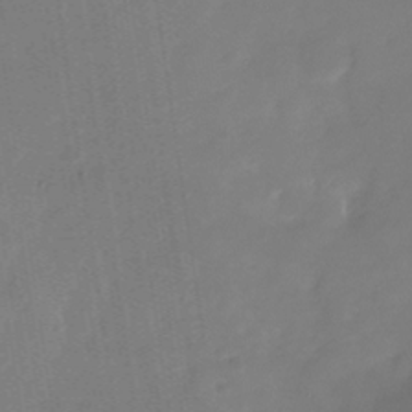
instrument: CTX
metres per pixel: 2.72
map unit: Nhu
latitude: -28.7463
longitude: -69.4049
